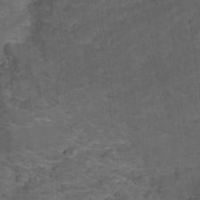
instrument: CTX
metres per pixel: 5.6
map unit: Hto
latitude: 5.0836
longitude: -36.2523
